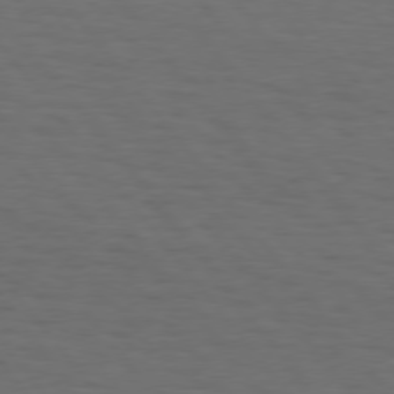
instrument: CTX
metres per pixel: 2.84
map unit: Hpe
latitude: 75.4804
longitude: -131.2726
